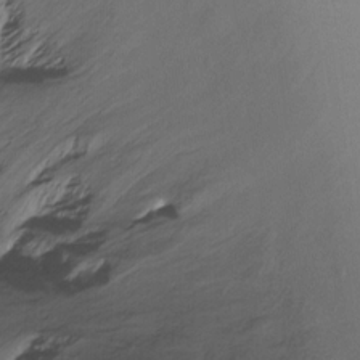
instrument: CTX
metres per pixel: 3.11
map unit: Ht
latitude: -8.4062
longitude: -39.1970
